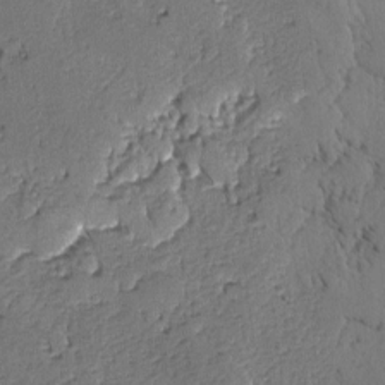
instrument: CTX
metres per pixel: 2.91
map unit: lAvf
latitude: -5.2754
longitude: -113.4426
